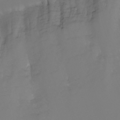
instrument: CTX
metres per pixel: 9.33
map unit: Nhu
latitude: -9.4076
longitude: -79.0270
